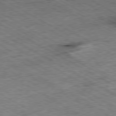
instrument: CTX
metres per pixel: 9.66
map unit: Ap
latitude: -80.1984
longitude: -85.4804
